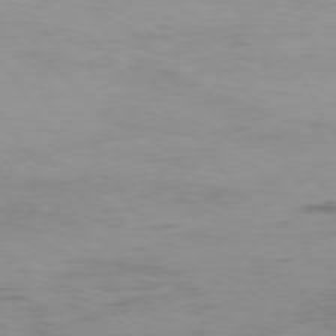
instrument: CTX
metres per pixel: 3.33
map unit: Hpe
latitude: -75.3321
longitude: -20.3090
